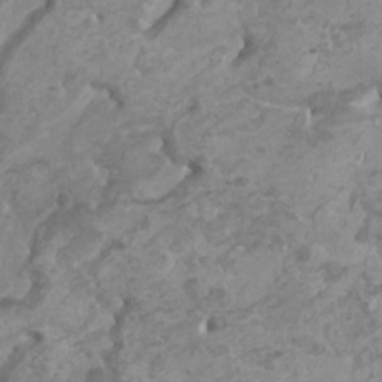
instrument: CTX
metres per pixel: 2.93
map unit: HNhu
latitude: 2.1011
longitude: -2.0822
